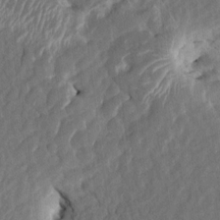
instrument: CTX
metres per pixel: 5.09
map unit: HNhu
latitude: 6.9325
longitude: -3.5371
